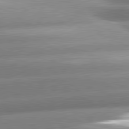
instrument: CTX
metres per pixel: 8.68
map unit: lApd
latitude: 80.7435
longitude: -158.3467
